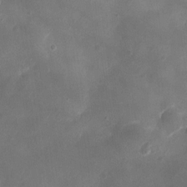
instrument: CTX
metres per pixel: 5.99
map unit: Ht
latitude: -3.0108
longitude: -19.7071
